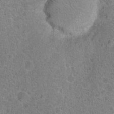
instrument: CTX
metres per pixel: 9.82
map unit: Hto
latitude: 18.0633
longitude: -43.5182
